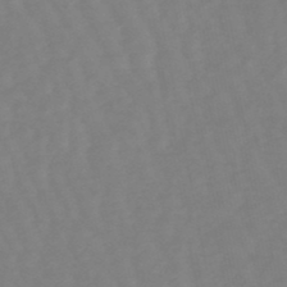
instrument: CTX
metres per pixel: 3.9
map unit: eHb
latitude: -49.1620
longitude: 77.4832
